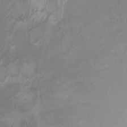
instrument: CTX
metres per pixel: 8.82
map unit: HNhu
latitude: -0.4251
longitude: -4.5168
